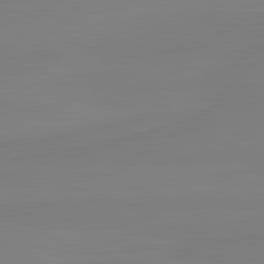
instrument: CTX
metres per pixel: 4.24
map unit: lApd
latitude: 81.9150
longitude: 166.0850
